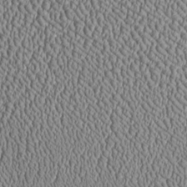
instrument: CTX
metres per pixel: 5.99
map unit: Htu
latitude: -6.8030
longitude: 157.3132
